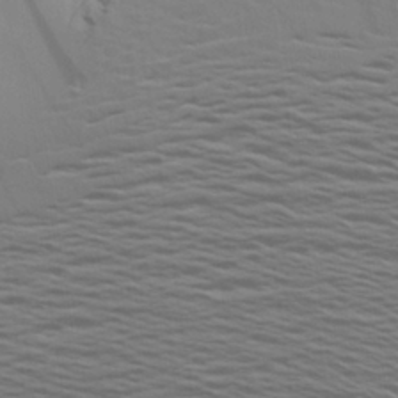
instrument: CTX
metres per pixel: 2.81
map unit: Aa
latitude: 26.3278
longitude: -143.0459
